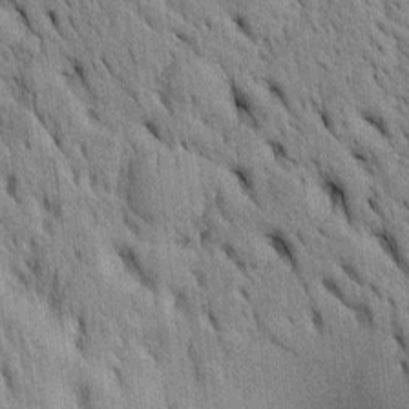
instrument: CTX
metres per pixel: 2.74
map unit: Htu
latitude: -4.1794
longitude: 152.6518
